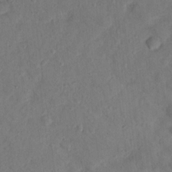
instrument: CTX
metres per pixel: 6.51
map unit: Ht
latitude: 14.6491
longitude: -37.3104
